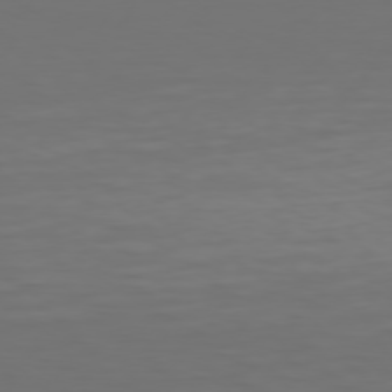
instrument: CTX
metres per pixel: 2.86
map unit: Hpe
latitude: 75.1781
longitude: -129.3293
